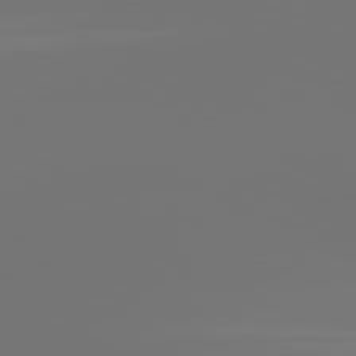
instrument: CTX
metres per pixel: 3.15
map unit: lApd
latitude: 81.8772
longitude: -154.0255
